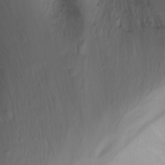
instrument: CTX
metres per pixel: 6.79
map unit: Nhu
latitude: -12.3873
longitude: -61.9906
